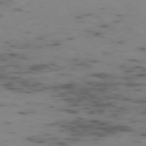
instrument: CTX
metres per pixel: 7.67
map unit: Ap
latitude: -76.0472
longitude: -67.3481
